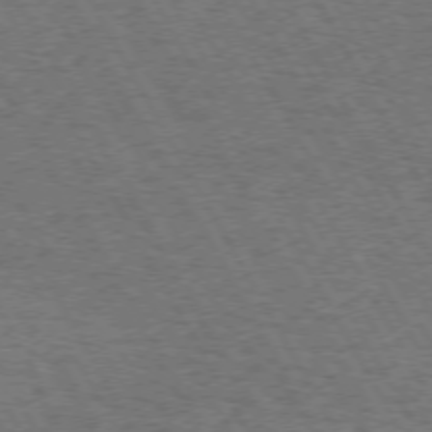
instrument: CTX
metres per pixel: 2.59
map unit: Hpe
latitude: 72.5924
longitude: -128.5735
